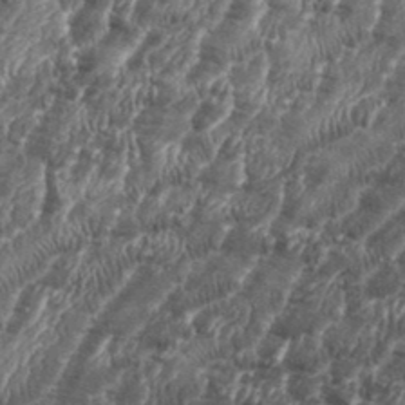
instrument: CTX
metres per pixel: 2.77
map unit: eHh
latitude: 36.0822
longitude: -137.0270
